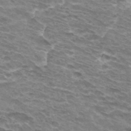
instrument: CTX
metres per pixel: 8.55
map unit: Hto
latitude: 32.8947
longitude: -42.2901
